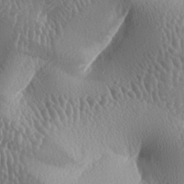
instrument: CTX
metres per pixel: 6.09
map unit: lAa
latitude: -6.8597
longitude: -128.8191
